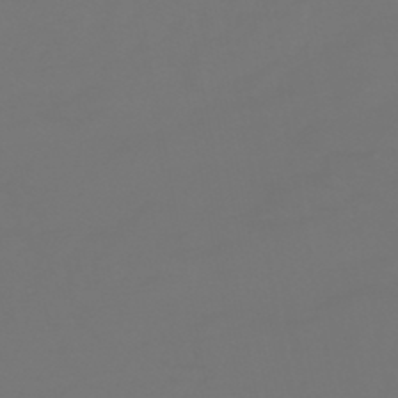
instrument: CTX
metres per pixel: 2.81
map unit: HNhu
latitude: -47.2754
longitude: 90.5763
